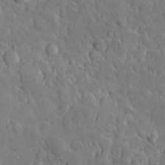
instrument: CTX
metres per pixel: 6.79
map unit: lHvf
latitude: 34.7246
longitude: -87.4804
